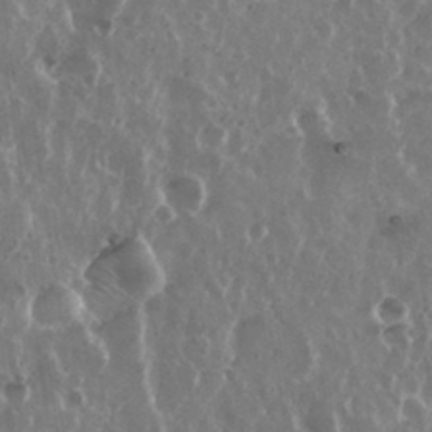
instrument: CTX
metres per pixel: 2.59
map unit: eHh
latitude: 34.1200
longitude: -58.0633
